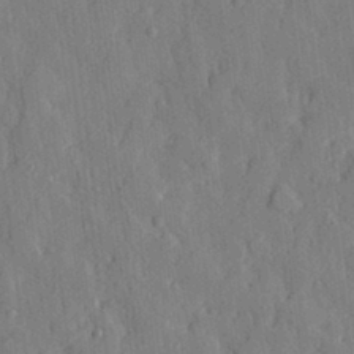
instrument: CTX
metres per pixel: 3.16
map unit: eHh
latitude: 28.8947
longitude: -76.7813
